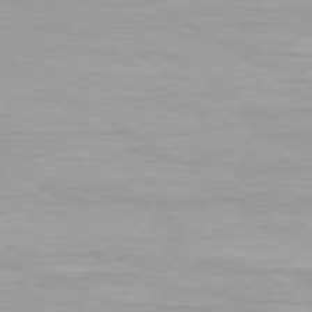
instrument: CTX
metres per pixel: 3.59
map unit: Ap
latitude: -76.6896
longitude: -75.9528
